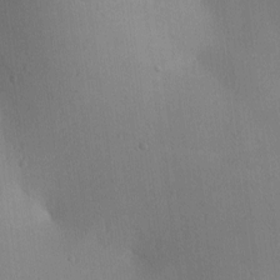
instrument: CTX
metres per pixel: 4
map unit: lAa
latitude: -10.3495
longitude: -124.3467
